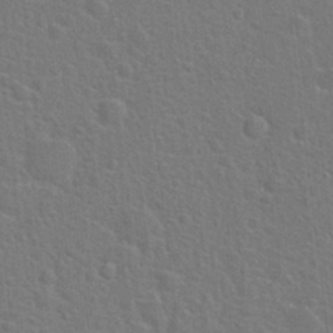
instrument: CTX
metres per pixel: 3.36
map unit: Hto
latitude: 22.6868
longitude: -47.3482
